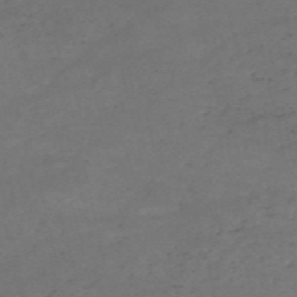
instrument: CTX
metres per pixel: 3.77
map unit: HNb
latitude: -55.6533
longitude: -44.5734
